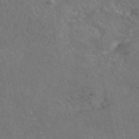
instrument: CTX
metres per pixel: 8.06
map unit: eAb
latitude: 46.9325
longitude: 110.3495
